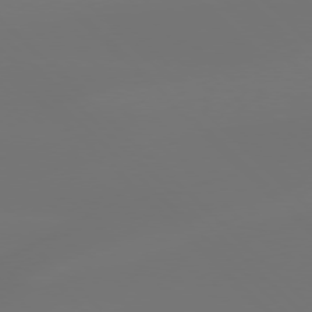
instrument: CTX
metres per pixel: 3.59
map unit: Hpe
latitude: 76.8758
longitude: -132.6113
